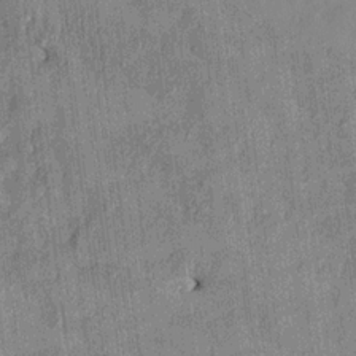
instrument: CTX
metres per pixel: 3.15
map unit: HNhu
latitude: 1.2348
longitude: -6.1200
